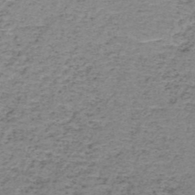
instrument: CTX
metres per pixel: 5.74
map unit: HNb
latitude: -50.3495
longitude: -54.0822
